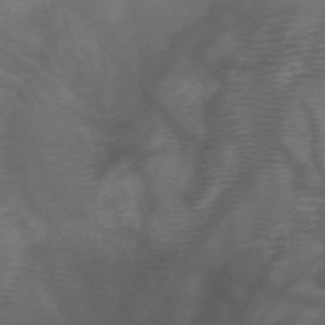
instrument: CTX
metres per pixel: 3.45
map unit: HNb
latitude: -50.2928
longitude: -46.6491
